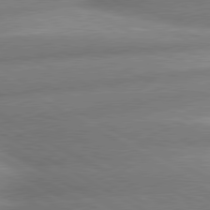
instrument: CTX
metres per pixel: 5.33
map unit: lApd
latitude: 80.2145
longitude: -163.8017
